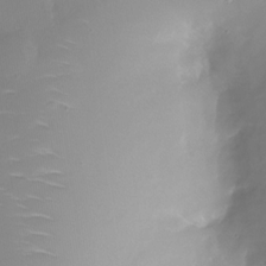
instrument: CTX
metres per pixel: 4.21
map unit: Nhu
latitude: -28.3495
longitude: -78.1200
